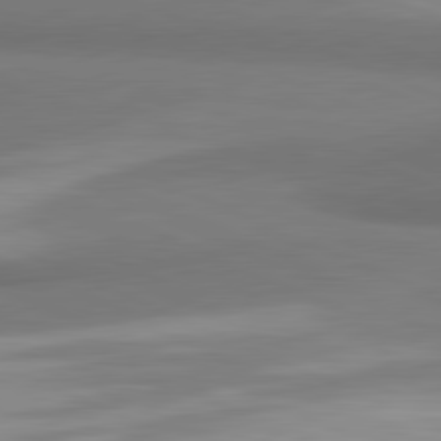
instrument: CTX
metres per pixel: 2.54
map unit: lApd
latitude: 81.5371
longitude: 163.6911
